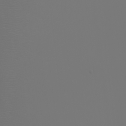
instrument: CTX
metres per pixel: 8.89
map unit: Nhu
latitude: -5.7288
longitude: -90.7246
